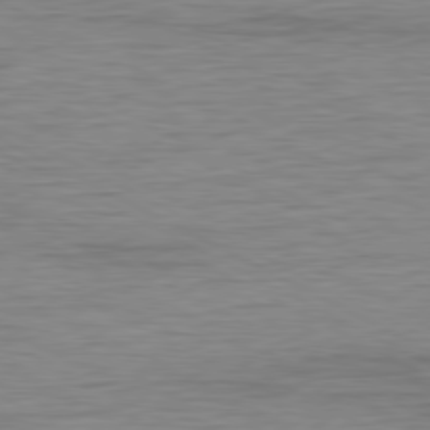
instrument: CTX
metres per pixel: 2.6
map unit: Ap
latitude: -80.9920
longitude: -86.3845
